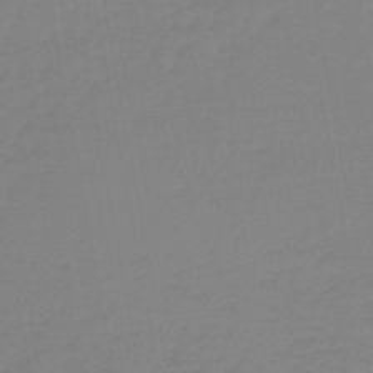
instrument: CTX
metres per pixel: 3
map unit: lHb
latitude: -44.8030
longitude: 62.8975
